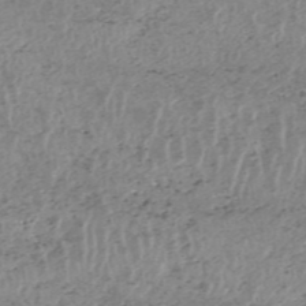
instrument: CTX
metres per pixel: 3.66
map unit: HNhu
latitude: -47.8800
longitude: 31.0108
